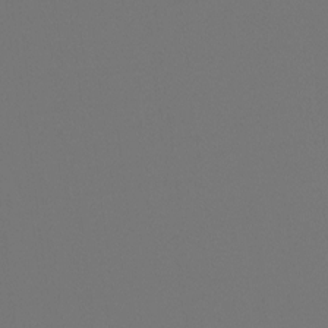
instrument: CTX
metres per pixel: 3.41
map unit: Hto
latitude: -7.9178
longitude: -51.5938
